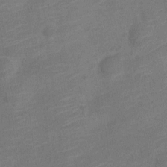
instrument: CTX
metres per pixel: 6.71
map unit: Nve
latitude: -19.0864
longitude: 108.9920
